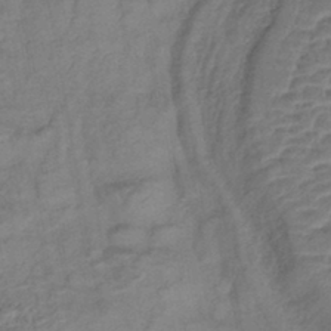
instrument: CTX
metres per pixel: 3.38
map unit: lHb
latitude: -42.3495
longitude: 78.4062
